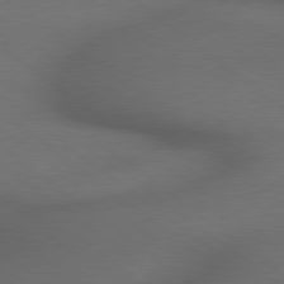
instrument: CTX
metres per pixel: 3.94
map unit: lApd
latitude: 79.3293
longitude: -173.0080
